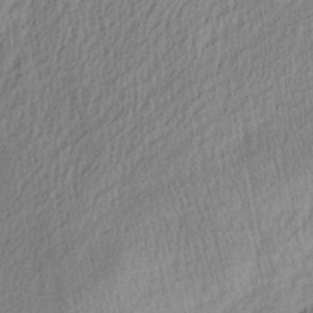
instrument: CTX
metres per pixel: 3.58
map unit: Aa
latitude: 28.1767
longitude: -137.4049
